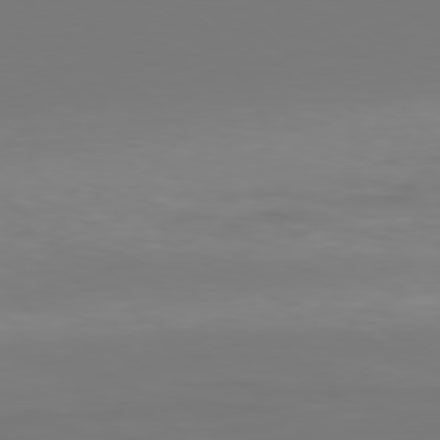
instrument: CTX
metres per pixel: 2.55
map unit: Hpe
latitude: 77.7449
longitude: -135.4615
